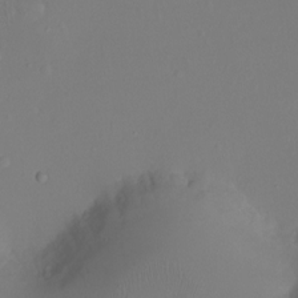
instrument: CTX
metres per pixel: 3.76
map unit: Ht
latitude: -18.0283
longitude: -43.7639
